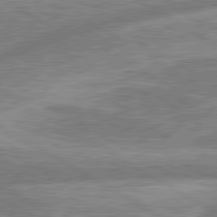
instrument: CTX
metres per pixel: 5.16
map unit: lApd
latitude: 80.5924
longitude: -165.0836
